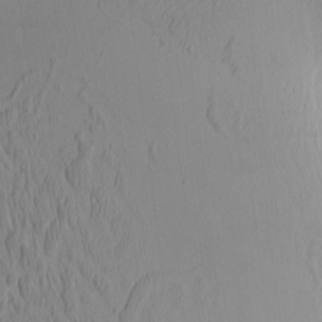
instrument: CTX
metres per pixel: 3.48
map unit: eHh
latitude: -3.6532
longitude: 16.2551
